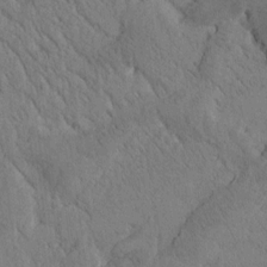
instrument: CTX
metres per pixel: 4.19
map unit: Htu
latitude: -0.8408
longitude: 174.4817
